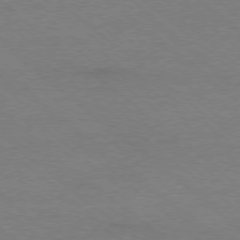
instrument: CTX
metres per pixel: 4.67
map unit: Ap
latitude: -78.5573
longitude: -85.2915
